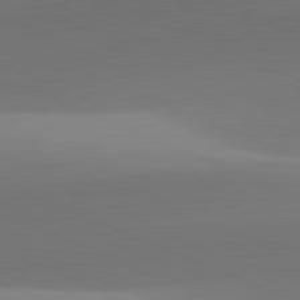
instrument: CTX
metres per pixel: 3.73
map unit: lApd
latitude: 81.8772
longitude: 142.9541
